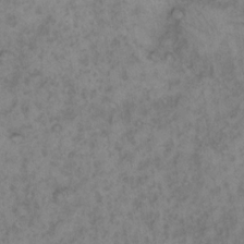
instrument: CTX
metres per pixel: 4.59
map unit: eHh
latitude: 16.6679
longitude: -63.9717
